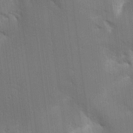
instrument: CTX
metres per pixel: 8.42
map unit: Aa
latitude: 16.4034
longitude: -149.2915
